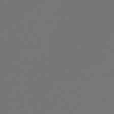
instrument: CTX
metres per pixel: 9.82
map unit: HNb
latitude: -47.5777
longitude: 55.5210
